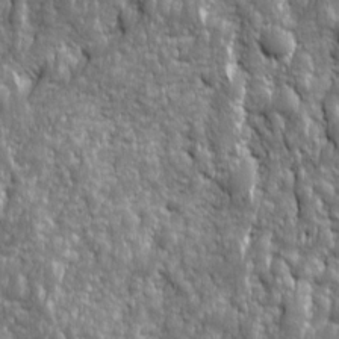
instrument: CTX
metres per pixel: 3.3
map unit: Ave
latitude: 16.2145
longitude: -134.3467
